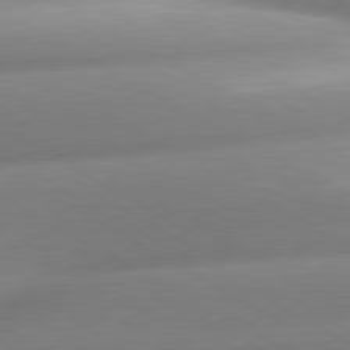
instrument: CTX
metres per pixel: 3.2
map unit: lApd
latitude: 80.1956
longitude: -158.1389
